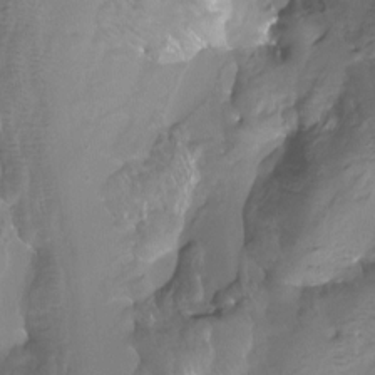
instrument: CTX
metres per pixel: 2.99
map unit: Htu
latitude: -14.2362
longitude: -45.9717
